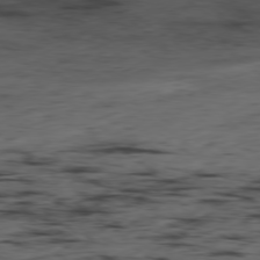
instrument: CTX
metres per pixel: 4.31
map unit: Hpe
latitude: -79.0297
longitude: 14.0094
